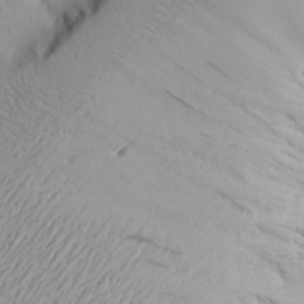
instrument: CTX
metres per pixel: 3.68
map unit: Aa
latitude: 22.3278
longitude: -144.2711
